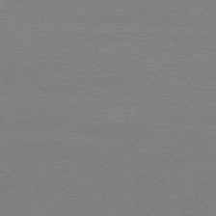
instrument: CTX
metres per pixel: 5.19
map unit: Ap
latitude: -76.9731
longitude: -70.5923
